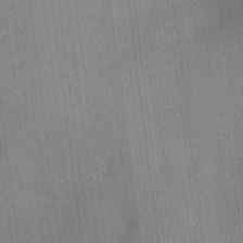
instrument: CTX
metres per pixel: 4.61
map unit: Ht
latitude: -5.8044
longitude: -27.4238
